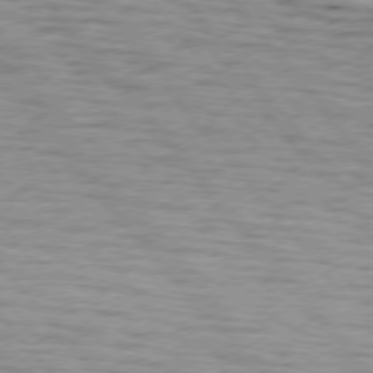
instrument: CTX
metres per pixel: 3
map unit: lApd
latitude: 75.6127
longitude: -82.1199
